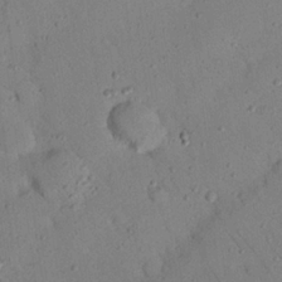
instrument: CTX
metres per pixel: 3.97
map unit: Nhu
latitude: 22.3089
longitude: -75.6505
